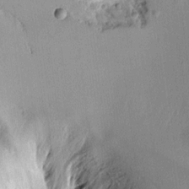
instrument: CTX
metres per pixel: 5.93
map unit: Aa
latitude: 11.7450
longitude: -128.0822
